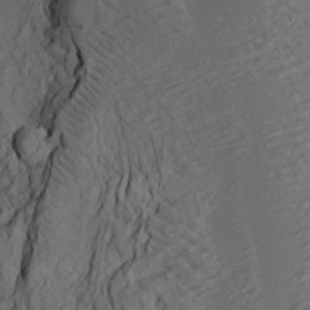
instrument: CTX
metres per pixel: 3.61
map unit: HNhu
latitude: 10.3278
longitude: 23.6722
